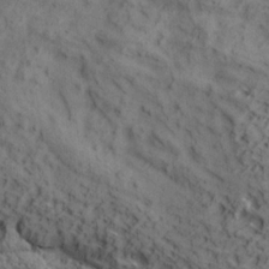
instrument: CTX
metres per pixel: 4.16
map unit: lAa
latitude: 19.0269
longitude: -138.2711
